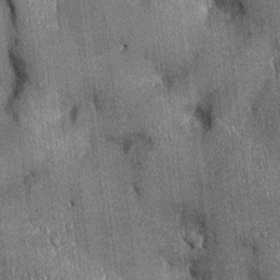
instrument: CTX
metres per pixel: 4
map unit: Ht
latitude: -2.4818
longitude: -12.8191
